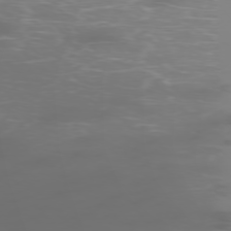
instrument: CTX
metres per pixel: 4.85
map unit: Hpe
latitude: -75.9745
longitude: -10.8002
